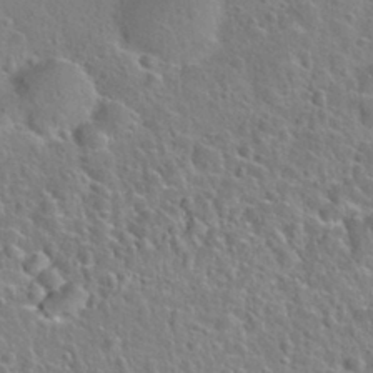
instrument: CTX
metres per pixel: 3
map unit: Nhu
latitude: 28.3656
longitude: -52.8380
